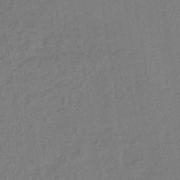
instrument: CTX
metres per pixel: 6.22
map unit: lHb
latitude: -42.0472
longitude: 60.6896
